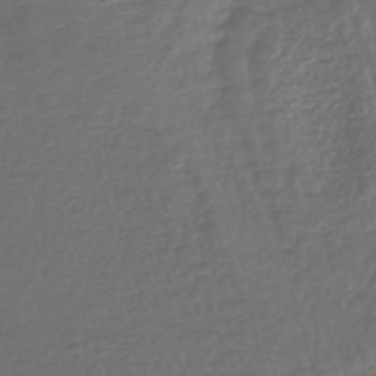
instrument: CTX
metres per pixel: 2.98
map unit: HNhu
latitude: -43.6154
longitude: 102.5952
